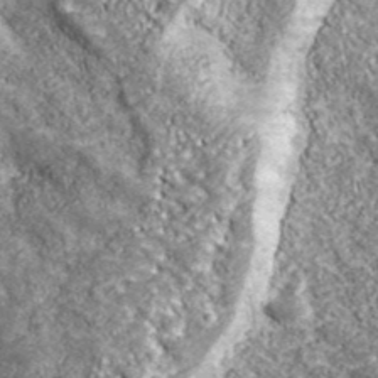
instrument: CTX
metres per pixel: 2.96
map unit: eHh
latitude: 43.1781
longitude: -89.7450
